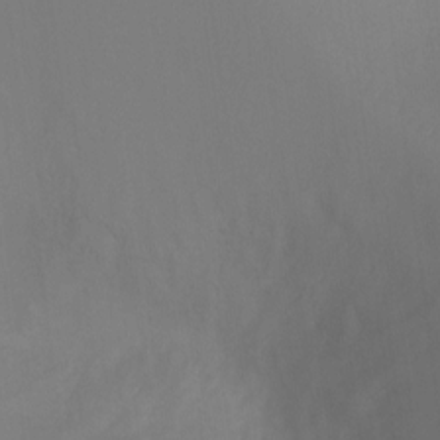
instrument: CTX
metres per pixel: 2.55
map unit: Ht
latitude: -4.7841
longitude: -27.6316
